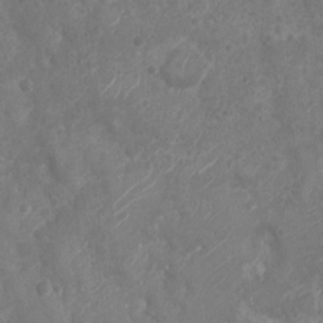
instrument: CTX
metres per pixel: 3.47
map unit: Nhu
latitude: 6.8002
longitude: -18.7624
